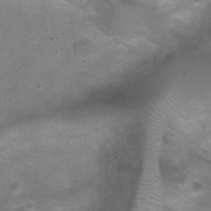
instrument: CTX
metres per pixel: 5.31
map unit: Ht
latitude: 4.4790
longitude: -20.7813
